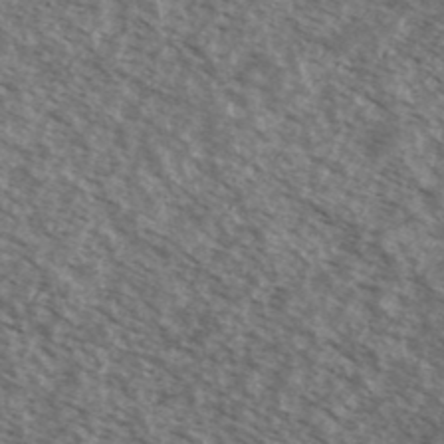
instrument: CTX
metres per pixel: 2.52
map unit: Ave
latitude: 38.6112
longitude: -110.9892
